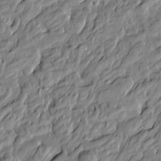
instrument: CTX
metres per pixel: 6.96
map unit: Htu
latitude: -5.3887
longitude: 177.9556
